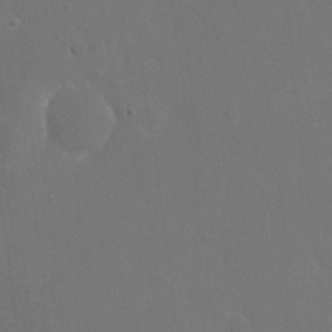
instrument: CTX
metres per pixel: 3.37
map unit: eHh
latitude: 19.1781
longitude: -67.3481
